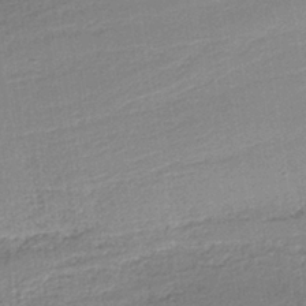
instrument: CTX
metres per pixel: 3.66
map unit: HNb
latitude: -35.6344
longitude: 59.5588
